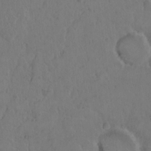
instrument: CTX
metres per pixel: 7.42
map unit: Hto
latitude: 8.1389
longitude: -61.2159
